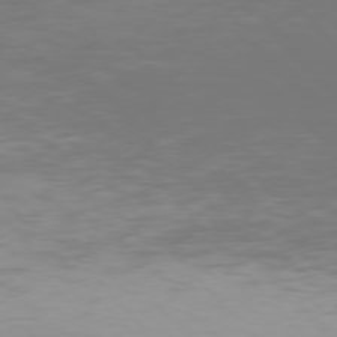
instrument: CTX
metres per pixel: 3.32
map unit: Hpe
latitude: 76.6490
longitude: -169.1025
